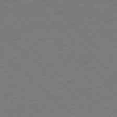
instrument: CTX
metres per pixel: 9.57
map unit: Hpe
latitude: -78.0283
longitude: 13.6911
